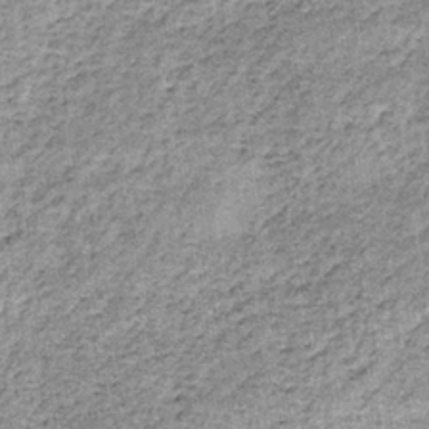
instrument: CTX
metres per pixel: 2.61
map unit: lHb
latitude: -36.3306
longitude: 65.0298
